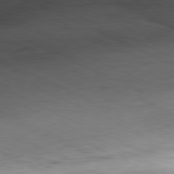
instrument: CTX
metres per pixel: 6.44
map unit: Ap
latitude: -81.5399
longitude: -82.4223
